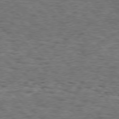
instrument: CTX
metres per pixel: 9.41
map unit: Hpe
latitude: 75.2159
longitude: -135.2159
